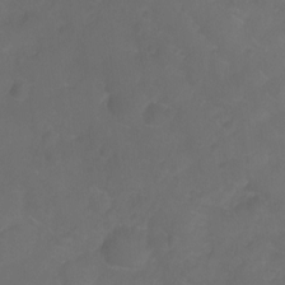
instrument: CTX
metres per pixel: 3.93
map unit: Ht
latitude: -9.5777
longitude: -35.5749
